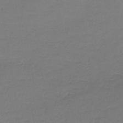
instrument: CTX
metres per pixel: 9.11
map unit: lHb
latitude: -42.0849
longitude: 72.4629
